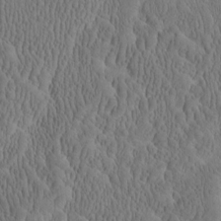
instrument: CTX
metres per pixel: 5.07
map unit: Htu
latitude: -2.4062
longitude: 167.8989
